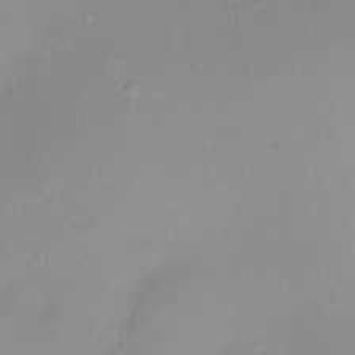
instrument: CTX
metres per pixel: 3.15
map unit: Ht
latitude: -6.6707
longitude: -29.2348
